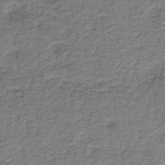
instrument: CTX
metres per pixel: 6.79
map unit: HNb
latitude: -39.1242
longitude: 50.4251
